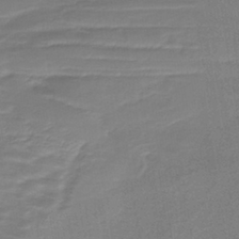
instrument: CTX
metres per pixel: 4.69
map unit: lHb
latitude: -38.5007
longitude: 58.3684
